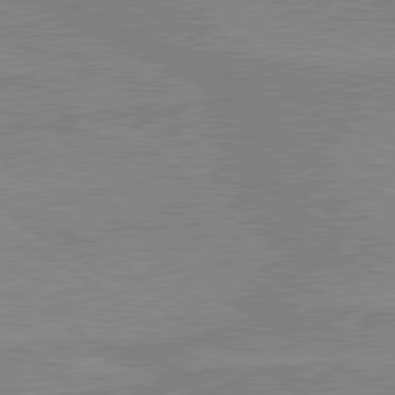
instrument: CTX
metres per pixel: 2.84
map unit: lApd
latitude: 80.1200
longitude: -174.9703
